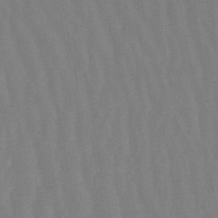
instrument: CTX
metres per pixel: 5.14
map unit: eHb
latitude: -47.2376
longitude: 80.3495
